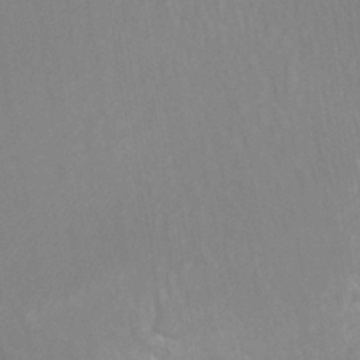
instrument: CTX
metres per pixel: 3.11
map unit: Ht
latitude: -8.3873
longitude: -31.3860
